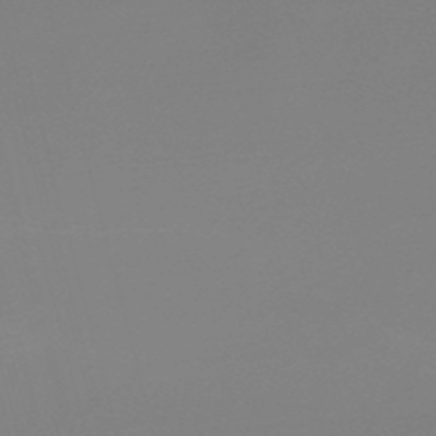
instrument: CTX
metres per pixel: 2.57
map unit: lHb
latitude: -48.6519
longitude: 68.2739
